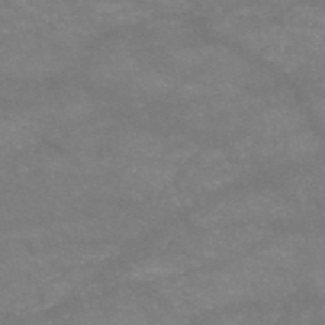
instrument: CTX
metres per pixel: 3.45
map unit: HNb
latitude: -53.3698
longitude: -41.4804
